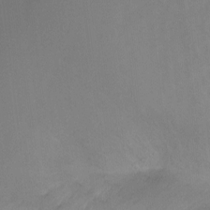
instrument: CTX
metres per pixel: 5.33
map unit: Ht
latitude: -8.4629
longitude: -31.5560
